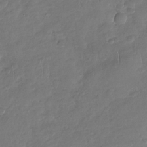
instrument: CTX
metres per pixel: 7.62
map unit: Nhu
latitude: -30.2361
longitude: -61.1781
